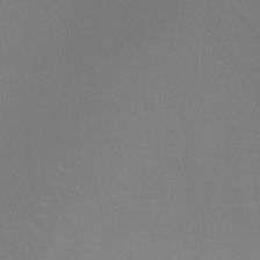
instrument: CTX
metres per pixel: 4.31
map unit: Ht
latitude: -6.4440
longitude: -37.8206
